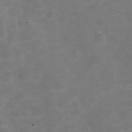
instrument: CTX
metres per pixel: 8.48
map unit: Hve
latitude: -29.8233
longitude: 93.5588
